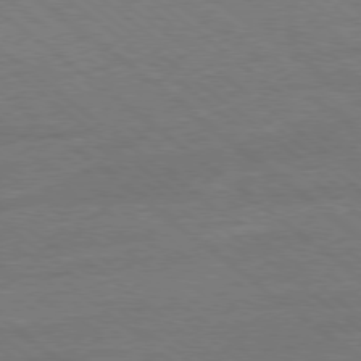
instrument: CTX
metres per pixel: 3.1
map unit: Ap
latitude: -78.8975
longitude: -100.8758
